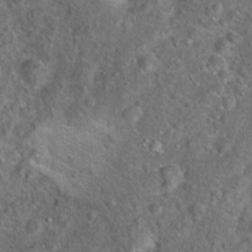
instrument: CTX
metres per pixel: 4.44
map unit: Hto
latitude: 18.2144
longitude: -42.8380
